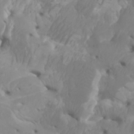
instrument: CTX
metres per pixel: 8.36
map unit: Htu
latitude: -6.1039
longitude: -76.9136
